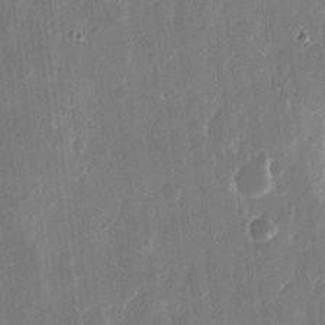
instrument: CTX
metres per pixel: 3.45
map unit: eHh
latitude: 14.7436
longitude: -70.4223
